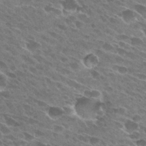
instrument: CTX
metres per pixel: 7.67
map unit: Hto
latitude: 27.5938
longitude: -42.1956
